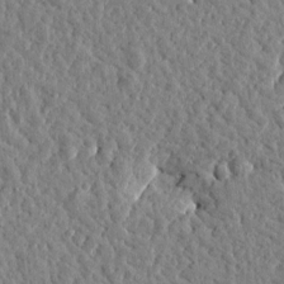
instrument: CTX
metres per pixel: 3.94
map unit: Htu
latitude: -0.4629
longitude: -178.6680
